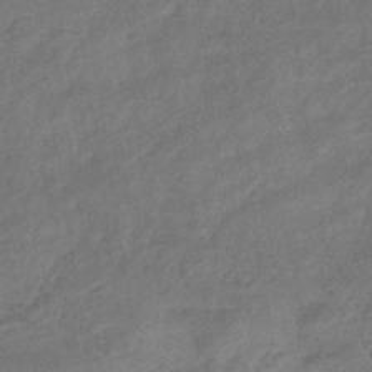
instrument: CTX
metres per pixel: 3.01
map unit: eHb
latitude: -36.0661
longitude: 81.5777
